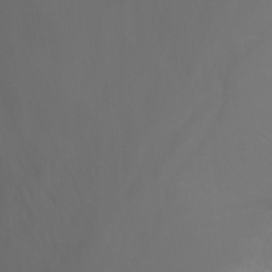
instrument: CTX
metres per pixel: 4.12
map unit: Nhu
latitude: -11.6155
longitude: -65.2726
